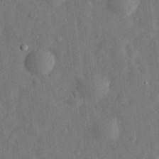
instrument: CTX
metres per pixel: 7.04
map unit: eHh
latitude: 29.9339
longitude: -77.0836
